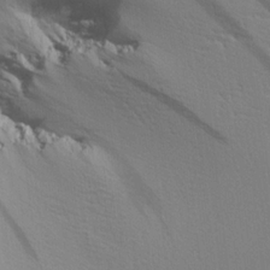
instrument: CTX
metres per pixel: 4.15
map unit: lHvf
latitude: 22.1389
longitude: 141.4265
